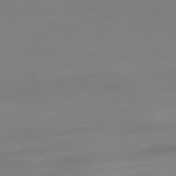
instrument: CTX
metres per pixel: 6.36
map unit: Ap
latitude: -78.4440
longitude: -67.1592
